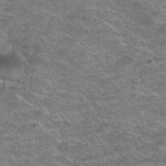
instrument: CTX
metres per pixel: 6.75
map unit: Hto
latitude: 39.1592
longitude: -43.2159
